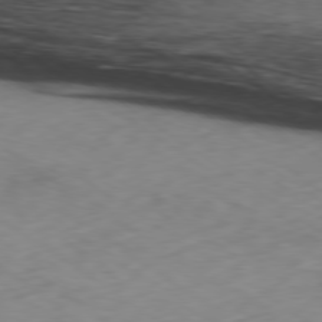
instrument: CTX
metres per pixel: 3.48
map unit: Ap
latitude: -79.5021
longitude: -72.4979
